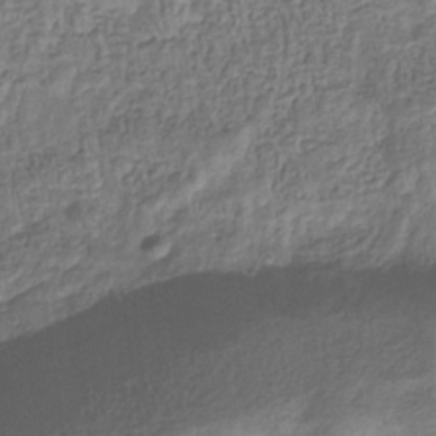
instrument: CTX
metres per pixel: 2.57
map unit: eHb
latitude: -32.9542
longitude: 75.2754
